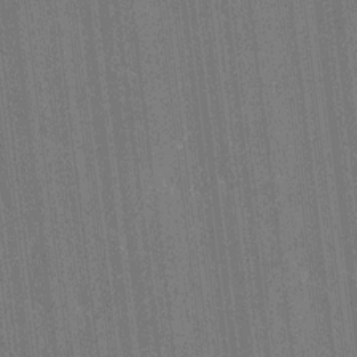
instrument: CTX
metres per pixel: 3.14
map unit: Htu
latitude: -6.6896
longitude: 176.1795
